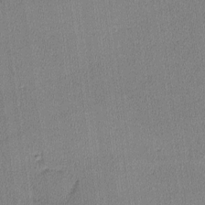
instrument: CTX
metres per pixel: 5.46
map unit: lHvf
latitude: -11.5588
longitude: -99.2348
